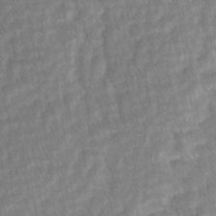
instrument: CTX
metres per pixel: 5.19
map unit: lAvf
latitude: -1.5399
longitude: -113.8394
